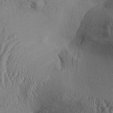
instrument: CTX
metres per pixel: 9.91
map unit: Aa
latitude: 31.1026
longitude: -138.4034
